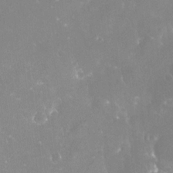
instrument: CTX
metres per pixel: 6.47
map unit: Nve
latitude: -18.1984
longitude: -59.4615
